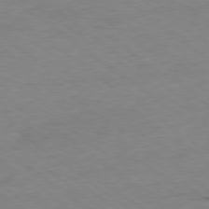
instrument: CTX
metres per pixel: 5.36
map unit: Ap
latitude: -79.5588
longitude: -73.6127
